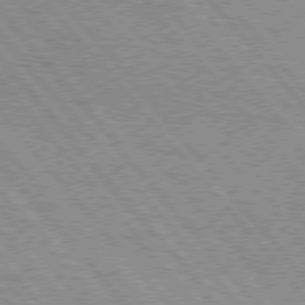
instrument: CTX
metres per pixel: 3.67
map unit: Hpe
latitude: 75.6694
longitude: -150.4412
